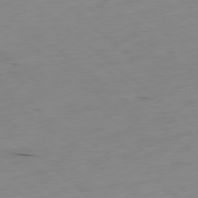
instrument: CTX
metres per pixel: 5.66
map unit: Hpe
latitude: -78.9163
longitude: 16.2173
